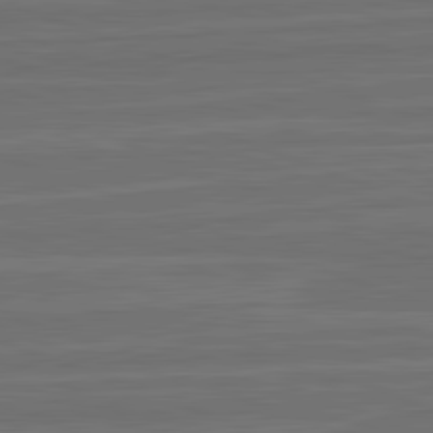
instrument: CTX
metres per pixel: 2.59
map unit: lApd
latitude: 82.6679
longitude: -179.6694
